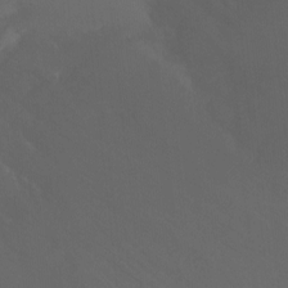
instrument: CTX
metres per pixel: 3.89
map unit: Ht
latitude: -15.1809
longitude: -43.4615
